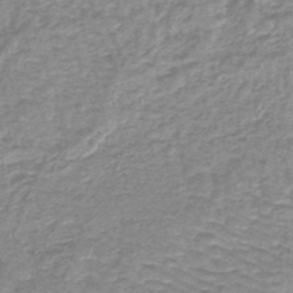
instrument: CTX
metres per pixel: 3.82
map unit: lHb
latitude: -44.0661
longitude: 69.7477
